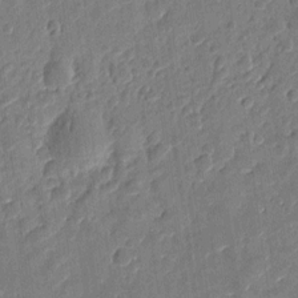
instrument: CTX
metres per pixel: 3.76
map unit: eHh
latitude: 8.1200
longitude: -74.1767
